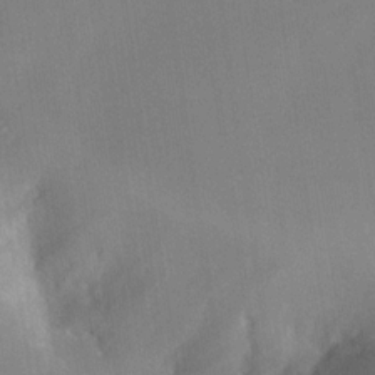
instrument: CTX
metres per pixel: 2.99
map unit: Nhe
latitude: -31.7477
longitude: -117.3860
